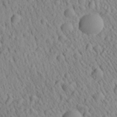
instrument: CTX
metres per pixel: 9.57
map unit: Aa
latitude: 26.8380
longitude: -141.1214
